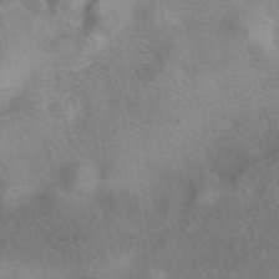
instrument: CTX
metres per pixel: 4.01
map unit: eAb
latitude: 41.7638
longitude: 103.1998
